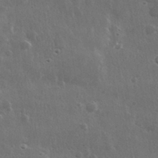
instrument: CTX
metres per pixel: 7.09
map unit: lHvf
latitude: 33.3860
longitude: -89.7261
